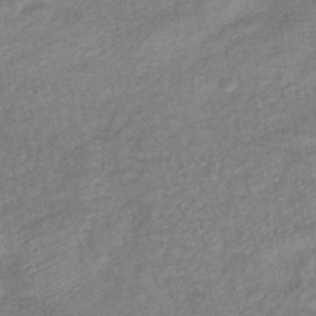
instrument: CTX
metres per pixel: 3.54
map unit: eHb
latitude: -39.3888
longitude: 80.1606
